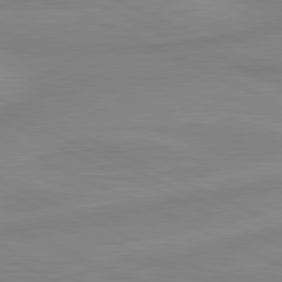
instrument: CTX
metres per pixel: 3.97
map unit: lApd
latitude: 81.3482
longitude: -172.9891
